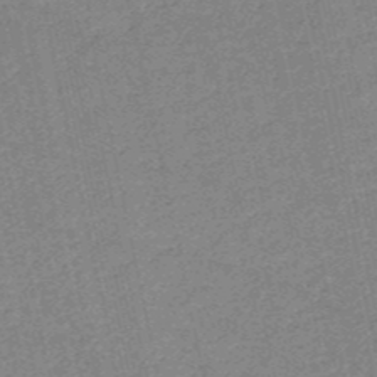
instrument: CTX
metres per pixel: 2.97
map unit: HNb
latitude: -53.1053
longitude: -39.7827
